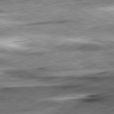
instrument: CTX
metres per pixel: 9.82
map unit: Ap
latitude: -81.1620
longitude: -73.4049
